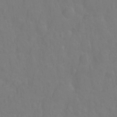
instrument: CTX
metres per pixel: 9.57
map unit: Hto
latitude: -1.9556
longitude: -34.6112
